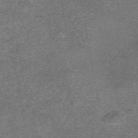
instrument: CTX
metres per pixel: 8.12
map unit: eAb
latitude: 46.6302
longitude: 104.6707
